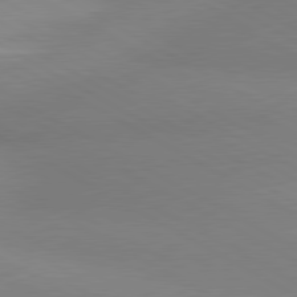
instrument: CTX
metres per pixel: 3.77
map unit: lApd
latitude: 80.5168
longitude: 127.8044
